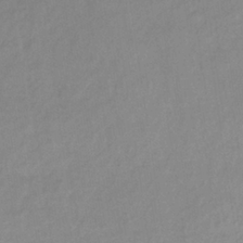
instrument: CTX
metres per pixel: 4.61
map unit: lHb
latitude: -34.9353
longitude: 69.3509
